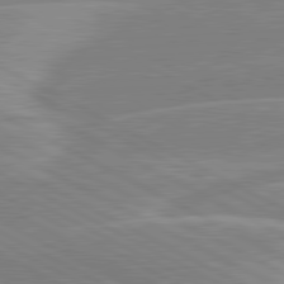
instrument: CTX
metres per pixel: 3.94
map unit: lApd
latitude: 80.8191
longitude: -124.2144
